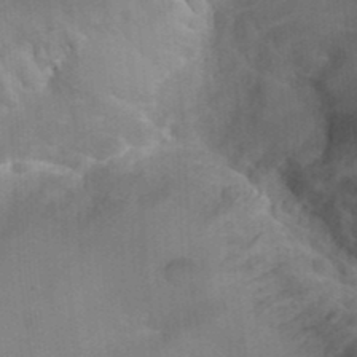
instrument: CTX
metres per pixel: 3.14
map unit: Hto
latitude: 36.5168
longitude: -46.3090
